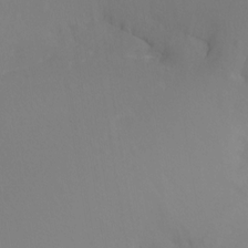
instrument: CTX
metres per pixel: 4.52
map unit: Ht
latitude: -16.2551
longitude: -47.1592
